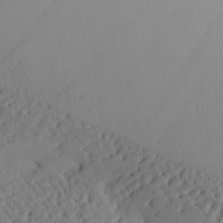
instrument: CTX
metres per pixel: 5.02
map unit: Aa
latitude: 26.5735
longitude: -136.9325
